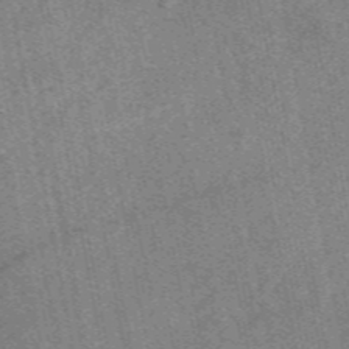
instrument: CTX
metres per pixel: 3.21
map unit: eAb
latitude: 48.9703
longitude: 109.8611
